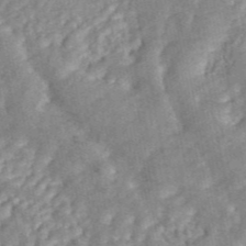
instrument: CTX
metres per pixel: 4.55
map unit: ANa
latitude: 45.4993
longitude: 23.8234
